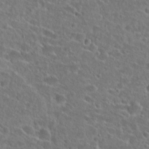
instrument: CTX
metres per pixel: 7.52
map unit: Hto
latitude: 24.9891
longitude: -46.2145
